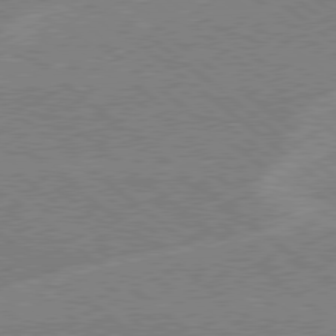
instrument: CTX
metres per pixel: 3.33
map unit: Hpe
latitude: 78.4601
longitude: -160.6490
